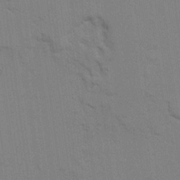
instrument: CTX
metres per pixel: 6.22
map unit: Ave
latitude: 23.6505
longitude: -130.2901
